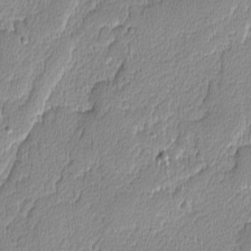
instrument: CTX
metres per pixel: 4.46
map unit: lAvf
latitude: -8.5385
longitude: -114.1577
